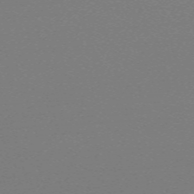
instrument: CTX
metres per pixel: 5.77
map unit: eHh
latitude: -63.0108
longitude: 52.1983
